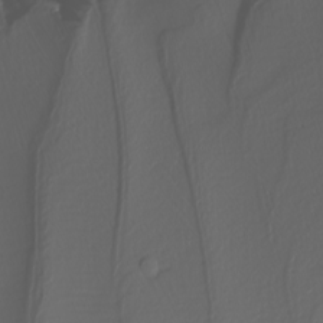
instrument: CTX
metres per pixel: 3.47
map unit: Nhu
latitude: -4.8030
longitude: -94.5735
